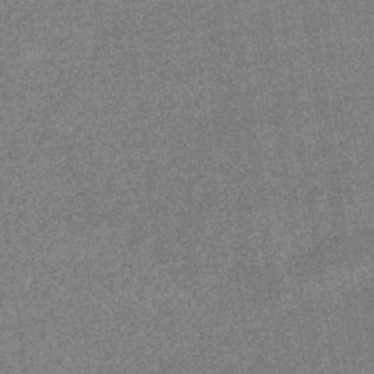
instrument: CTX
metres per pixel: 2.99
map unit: eHb
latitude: -36.2739
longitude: 78.5951
